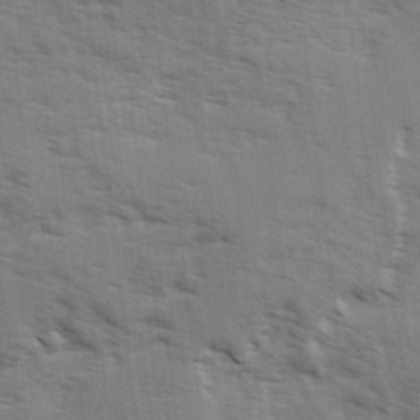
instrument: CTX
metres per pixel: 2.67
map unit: Ave
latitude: 1.9339
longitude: -110.4223
